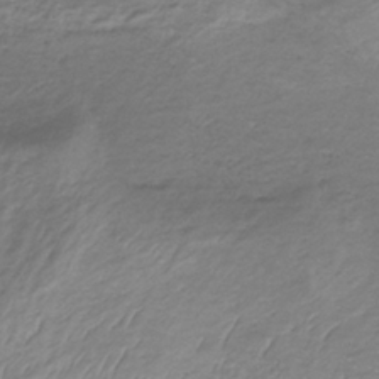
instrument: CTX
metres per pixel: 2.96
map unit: lHb
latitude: -34.1606
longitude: 67.6533
